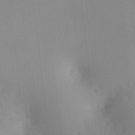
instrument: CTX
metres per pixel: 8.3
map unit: HNhu
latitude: 6.7057
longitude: 12.8786
